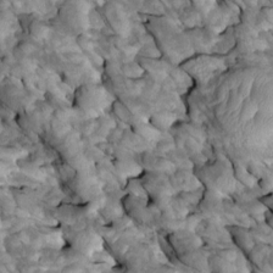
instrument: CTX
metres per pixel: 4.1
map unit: Htu
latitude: 1.6694
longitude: 143.7666
